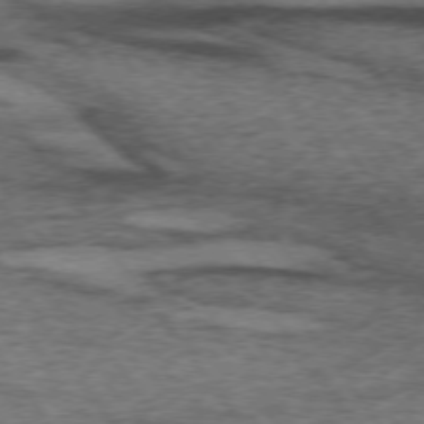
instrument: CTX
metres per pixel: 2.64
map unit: lApd
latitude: 73.3671
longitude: -76.0633
